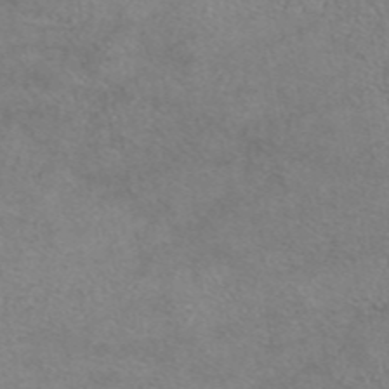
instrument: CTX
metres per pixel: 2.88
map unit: eAb
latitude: 44.7624
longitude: 109.6155
